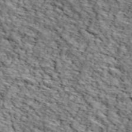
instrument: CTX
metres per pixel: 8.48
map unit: lHvf
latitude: 38.4601
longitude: -87.0647
